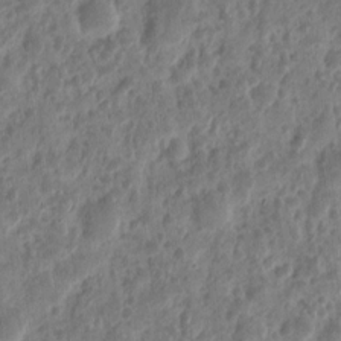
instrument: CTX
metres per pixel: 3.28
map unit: eHh
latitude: 10.1389
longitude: -73.9906
